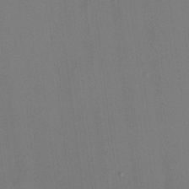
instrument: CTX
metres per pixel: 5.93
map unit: HNhu
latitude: 13.6316
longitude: 13.4832
